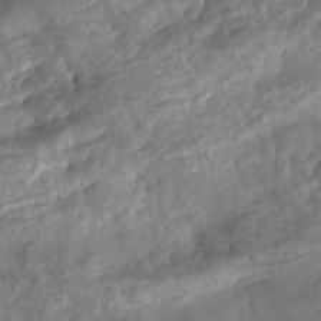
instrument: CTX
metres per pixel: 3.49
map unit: Aa
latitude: -8.2172
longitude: -77.9339
